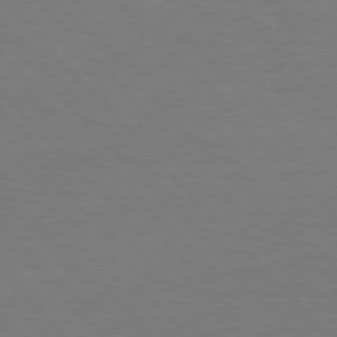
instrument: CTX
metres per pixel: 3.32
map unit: lApd
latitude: 77.3292
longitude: -58.9514
